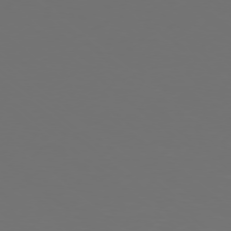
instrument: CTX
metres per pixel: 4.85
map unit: Ap
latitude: -77.4076
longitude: -80.5546
